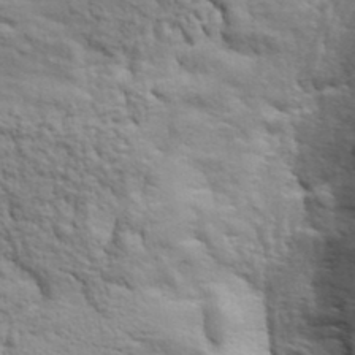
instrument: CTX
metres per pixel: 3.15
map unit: lHvf
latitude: 38.5357
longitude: -89.2915
